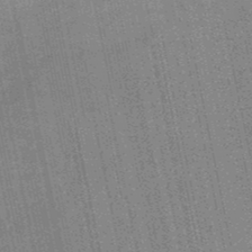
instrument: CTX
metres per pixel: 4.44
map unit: lHb
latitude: -49.2565
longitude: 74.1228
